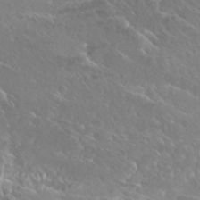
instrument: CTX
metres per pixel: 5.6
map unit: Hto
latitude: 26.9892
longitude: -40.4412
